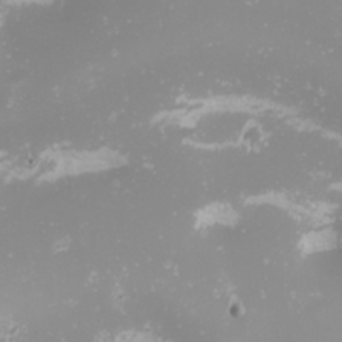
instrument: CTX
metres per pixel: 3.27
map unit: Nhu
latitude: -1.0109
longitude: -80.7624
